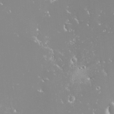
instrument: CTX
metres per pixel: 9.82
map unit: HNhu
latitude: -1.5022
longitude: 11.1431
